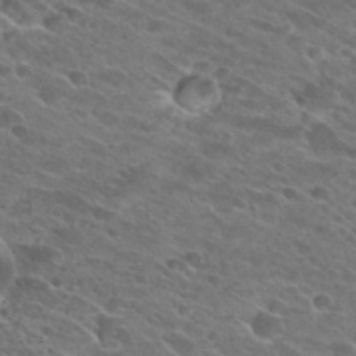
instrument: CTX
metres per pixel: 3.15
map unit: Hto
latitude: 26.7057
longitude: -42.1011
